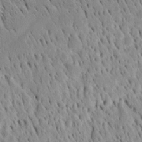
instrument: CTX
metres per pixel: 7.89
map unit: Htu
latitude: -4.4251
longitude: 151.3509
